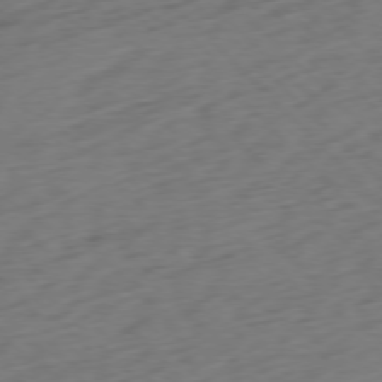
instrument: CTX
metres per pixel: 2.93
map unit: Ap
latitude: -77.2943
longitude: -80.1767
